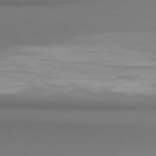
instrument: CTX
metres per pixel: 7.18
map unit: lApd
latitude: 81.2159
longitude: 174.1794
